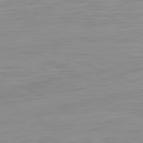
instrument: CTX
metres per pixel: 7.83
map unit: Ap
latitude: -81.8612
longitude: -75.5749
